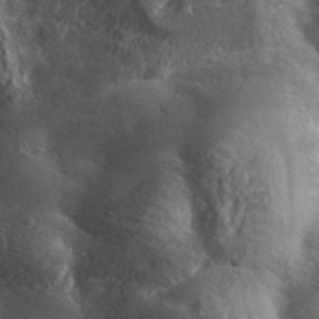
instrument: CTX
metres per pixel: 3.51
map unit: lHvf
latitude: 37.7072
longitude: -90.8380
